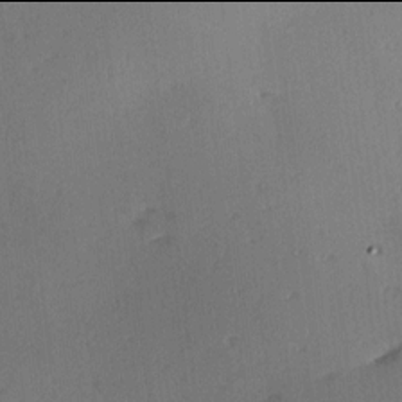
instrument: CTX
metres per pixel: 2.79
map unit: Hve
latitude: 13.9906
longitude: -90.4979
